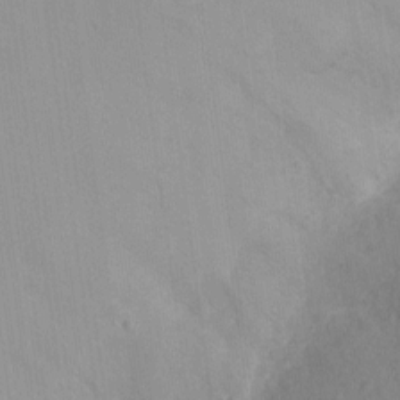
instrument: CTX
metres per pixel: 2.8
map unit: Ht
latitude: -11.8989
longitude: -24.7246
